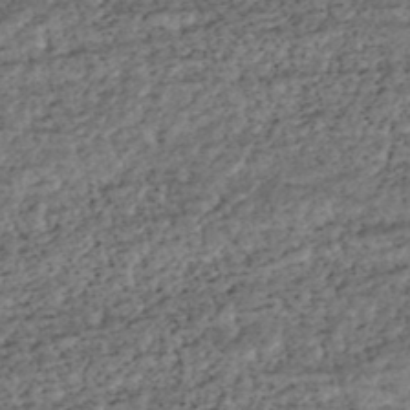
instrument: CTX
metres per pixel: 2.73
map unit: HNhu
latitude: -43.7855
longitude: 107.6722
